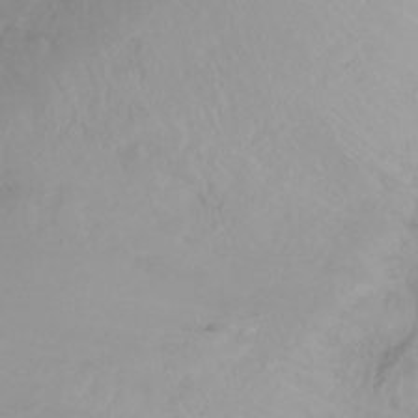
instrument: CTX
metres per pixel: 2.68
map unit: Ht
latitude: -15.8045
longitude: -43.6883
